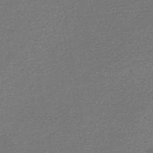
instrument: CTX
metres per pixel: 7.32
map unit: lHb
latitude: -45.8422
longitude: 57.4454
